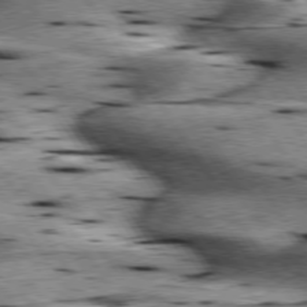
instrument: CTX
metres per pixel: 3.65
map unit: lApd
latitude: 76.2900
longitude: -59.9906
